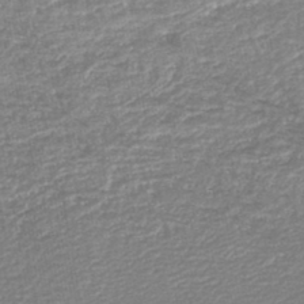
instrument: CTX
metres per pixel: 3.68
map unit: lHb
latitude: -45.1431
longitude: 61.1431
